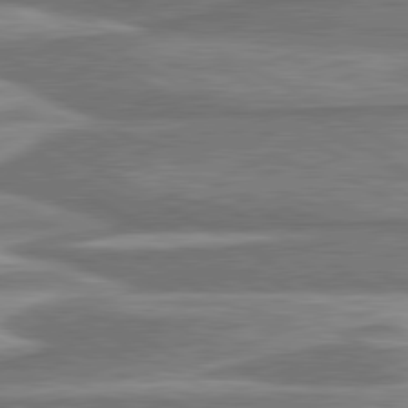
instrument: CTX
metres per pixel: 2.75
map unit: lApd
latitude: 80.5357
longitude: -178.2145
